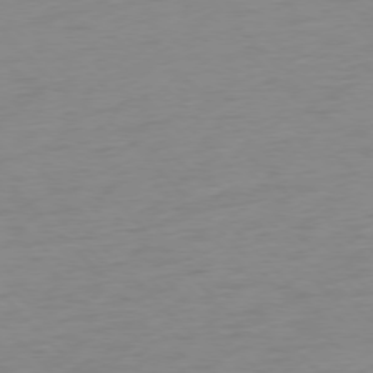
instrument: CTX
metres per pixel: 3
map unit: Ap
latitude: -76.8975
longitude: -63.5182
